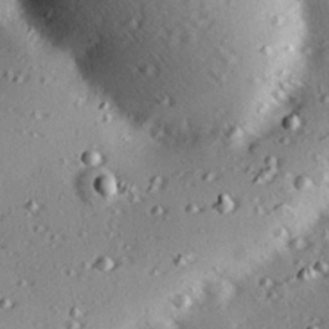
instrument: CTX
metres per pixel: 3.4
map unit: eHh
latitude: 22.3278
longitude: -90.0444
